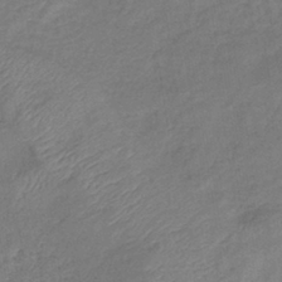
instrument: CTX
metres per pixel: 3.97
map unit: eHb
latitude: -39.2754
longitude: 76.0661
